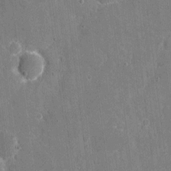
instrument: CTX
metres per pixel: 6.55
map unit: eHh
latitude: 6.0633
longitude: -67.8583
